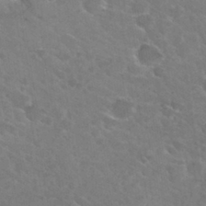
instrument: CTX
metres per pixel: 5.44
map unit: Hto
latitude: 30.8380
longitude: -45.5371
